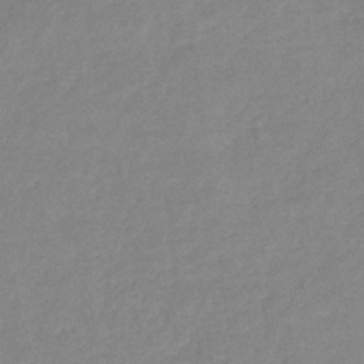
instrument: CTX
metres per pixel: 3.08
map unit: eHb
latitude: -32.3307
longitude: 74.7652
